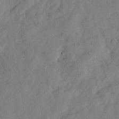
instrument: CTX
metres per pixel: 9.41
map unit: eHh
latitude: 24.4223
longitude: -79.8206
